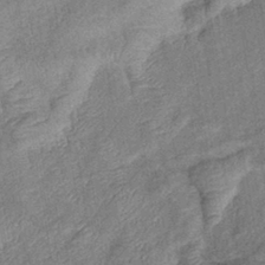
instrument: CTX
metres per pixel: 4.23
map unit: eHb
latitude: -38.5385
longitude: 77.7289
